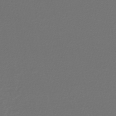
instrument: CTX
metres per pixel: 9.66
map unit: HNhu
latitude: -47.2565
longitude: 98.4251
